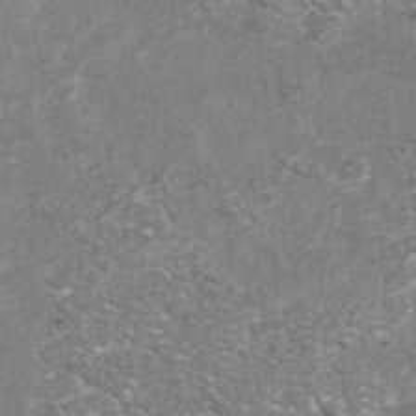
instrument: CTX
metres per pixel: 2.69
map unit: Nhu
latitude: -39.2187
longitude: -81.3671
